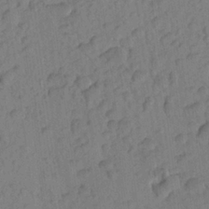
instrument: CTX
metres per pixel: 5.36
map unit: Aa
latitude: 22.8380
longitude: -148.7624
